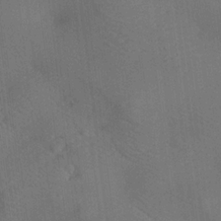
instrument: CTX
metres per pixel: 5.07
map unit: lAa
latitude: 18.8380
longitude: -139.2726
